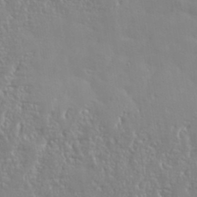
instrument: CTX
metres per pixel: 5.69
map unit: eHh
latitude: 34.6490
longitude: -134.4790
